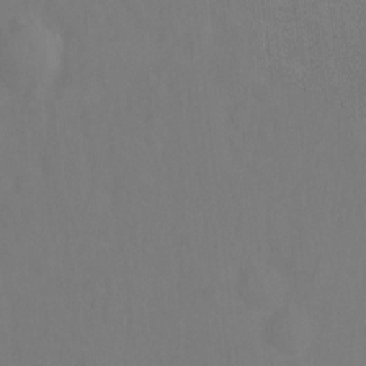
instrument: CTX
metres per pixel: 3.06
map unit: Hto
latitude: -0.5385
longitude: -33.5938
